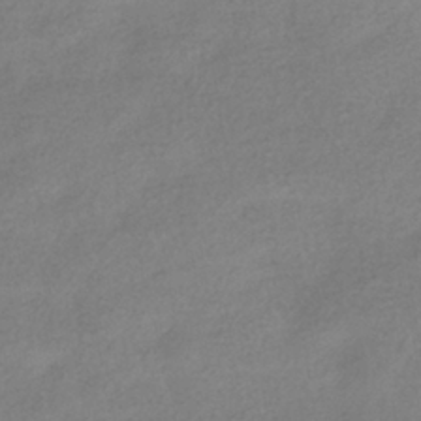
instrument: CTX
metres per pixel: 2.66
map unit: HNhu
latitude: -40.3495
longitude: 96.8597
